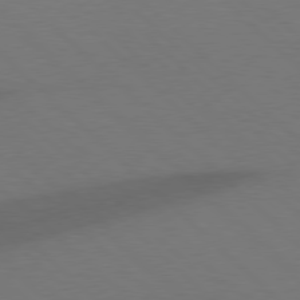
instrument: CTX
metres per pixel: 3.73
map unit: Hpe
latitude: 77.8961
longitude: -149.7261
